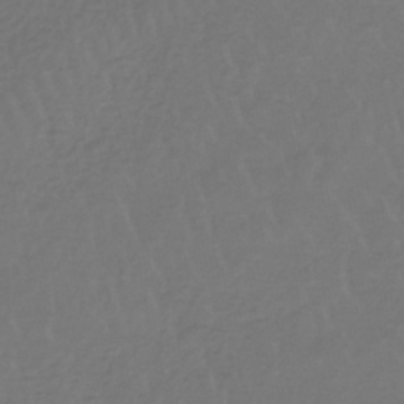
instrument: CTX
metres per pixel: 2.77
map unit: lHb
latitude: -42.2928
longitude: 65.2376
